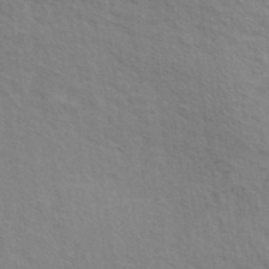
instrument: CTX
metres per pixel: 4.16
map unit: ANa
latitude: 39.5560
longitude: 28.6707
